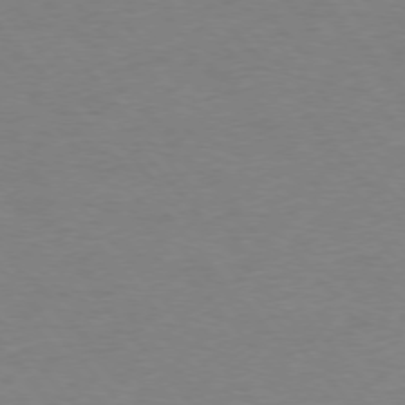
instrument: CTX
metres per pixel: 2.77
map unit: Ap
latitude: -76.6330
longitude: -88.6491
